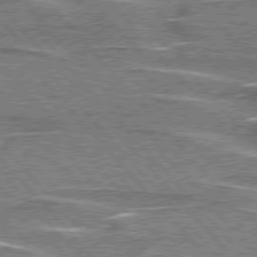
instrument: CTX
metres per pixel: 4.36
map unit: lApd
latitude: 76.4412
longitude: -80.7624
